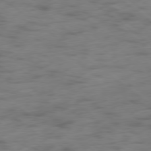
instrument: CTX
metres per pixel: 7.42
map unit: Hpe
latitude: -79.1053
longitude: -22.6679
